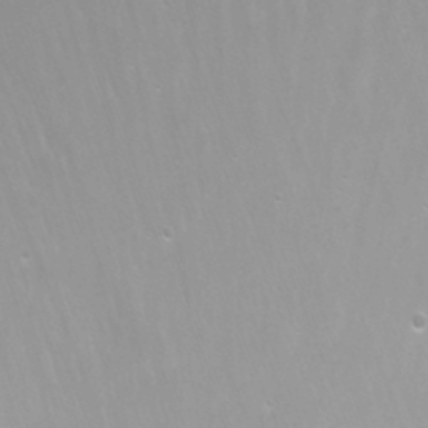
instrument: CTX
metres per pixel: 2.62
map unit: Nhu
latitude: -6.0661
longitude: -48.6302
